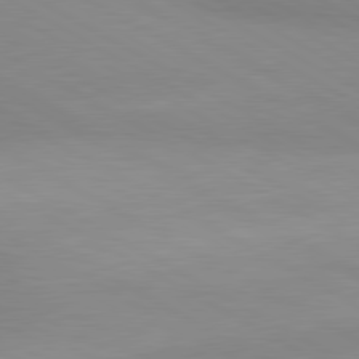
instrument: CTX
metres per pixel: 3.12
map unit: lApd
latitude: 80.4223
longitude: 127.8422
